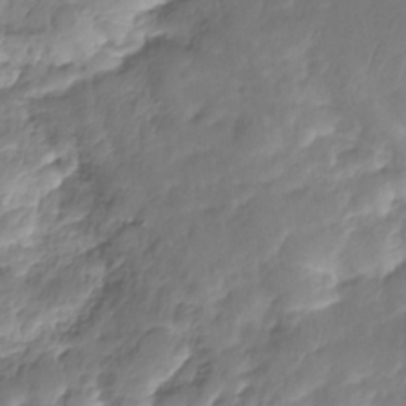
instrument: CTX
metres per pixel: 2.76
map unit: Nhe
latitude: -36.0850
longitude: -179.1403
